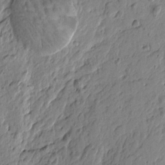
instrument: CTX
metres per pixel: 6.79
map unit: Htu
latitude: -5.0486
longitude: 179.2754
